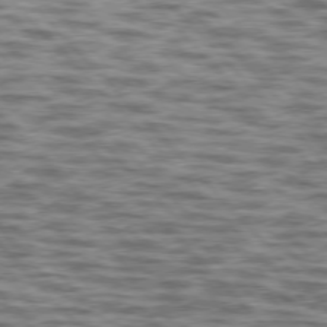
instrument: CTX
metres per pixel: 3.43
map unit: lApd
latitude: 76.4034
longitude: -70.6301
